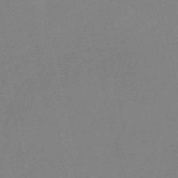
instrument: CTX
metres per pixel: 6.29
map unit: HNb
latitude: -52.9919
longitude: -49.5560
